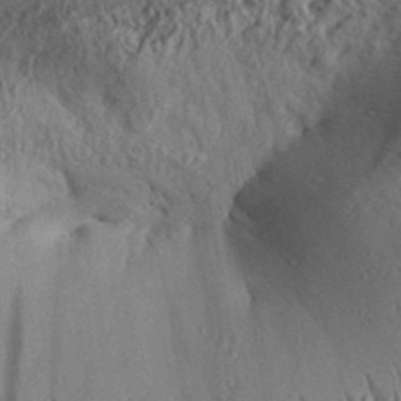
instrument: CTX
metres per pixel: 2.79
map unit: Aa
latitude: 31.7639
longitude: -134.5923
